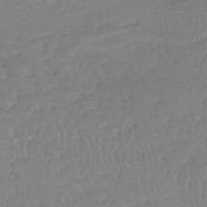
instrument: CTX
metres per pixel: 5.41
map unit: lHb
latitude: -40.3873
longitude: 68.3306
